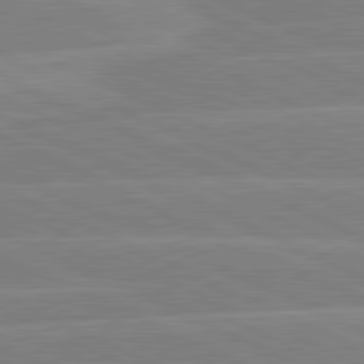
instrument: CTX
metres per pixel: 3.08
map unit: lApd
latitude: 81.2159
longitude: -128.7246
